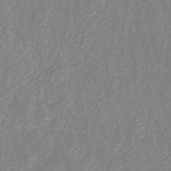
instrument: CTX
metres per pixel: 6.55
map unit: ANa
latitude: 45.2159
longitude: 24.5007
